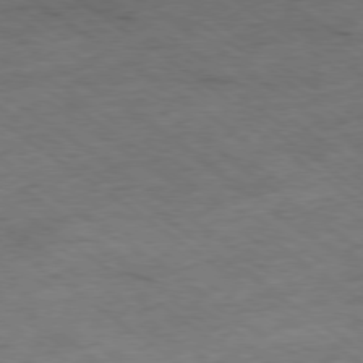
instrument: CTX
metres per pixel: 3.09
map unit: Hpe
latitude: -78.2928
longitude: -22.4412
